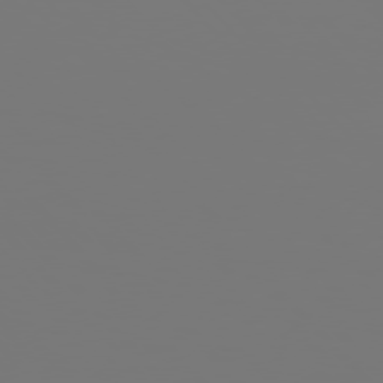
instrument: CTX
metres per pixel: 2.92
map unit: Hpe
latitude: 76.0255
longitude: -136.0444
